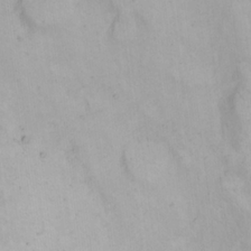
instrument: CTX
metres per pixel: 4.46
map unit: Nhu
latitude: 22.8947
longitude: -62.5546
